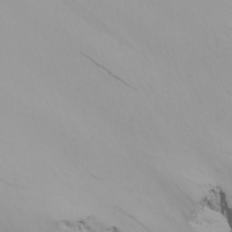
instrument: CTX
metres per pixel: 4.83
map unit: Nhu
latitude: -6.6518
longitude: -96.2522
